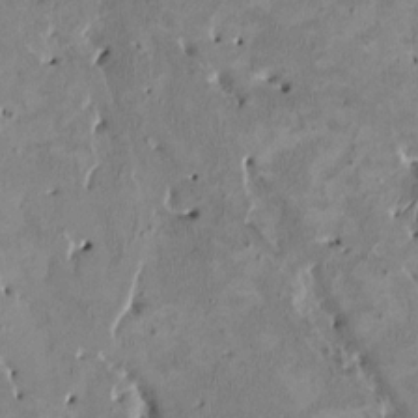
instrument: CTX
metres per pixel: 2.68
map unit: HNhu
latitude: 2.8191
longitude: -4.6679
